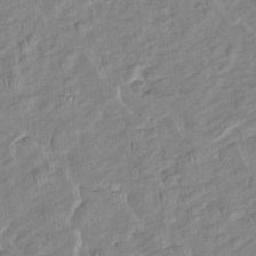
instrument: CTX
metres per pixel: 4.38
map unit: Htu
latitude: -5.3698
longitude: 154.6329
